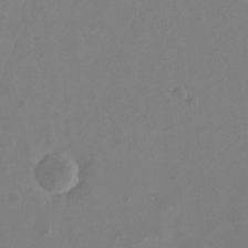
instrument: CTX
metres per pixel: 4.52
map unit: eHh
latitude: -3.4832
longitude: -74.4979
